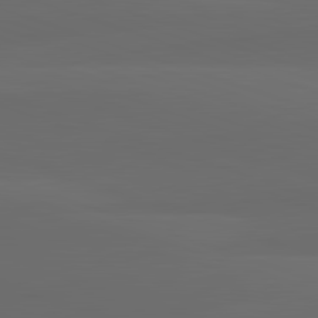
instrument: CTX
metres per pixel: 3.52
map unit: lApd
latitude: 82.4412
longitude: 134.1228
